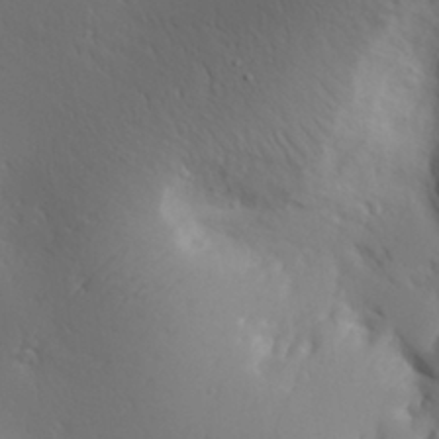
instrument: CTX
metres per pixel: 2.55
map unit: Aa
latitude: 30.5546
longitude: -143.1214
